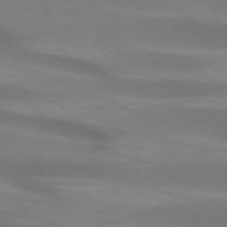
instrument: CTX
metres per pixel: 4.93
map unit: lApd
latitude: 73.4805
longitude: -53.2537
